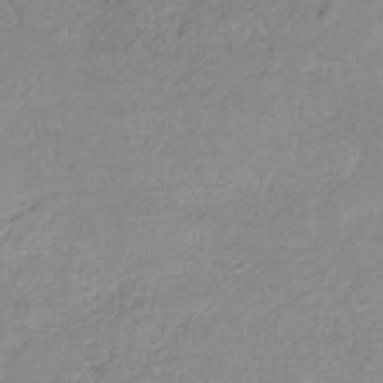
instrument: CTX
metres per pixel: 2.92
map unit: HNb
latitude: -33.3321
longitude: 59.7099
